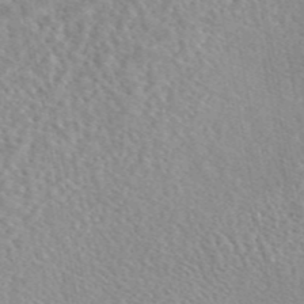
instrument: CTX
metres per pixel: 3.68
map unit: eAb
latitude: 45.5560
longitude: 112.1417
